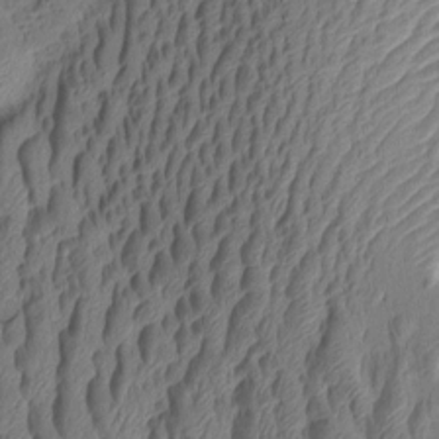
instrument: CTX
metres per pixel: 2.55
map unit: Aa
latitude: 7.3104
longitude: -128.3278
